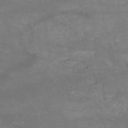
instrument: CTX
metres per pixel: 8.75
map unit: HNb
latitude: -53.1431
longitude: -41.5182
